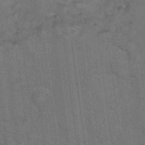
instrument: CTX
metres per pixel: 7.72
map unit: Nhu
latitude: 26.0822
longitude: -54.4223
